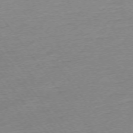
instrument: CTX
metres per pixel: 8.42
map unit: Ap
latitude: -74.6708
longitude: -84.5357
